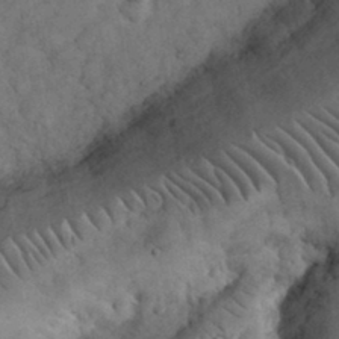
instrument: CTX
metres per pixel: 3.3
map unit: eHh
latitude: 33.3482
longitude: -67.8772
